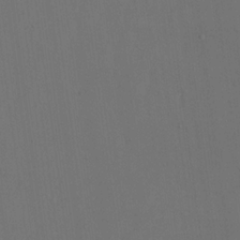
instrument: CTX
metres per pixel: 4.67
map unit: eHh
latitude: 19.0647
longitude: -68.6680
